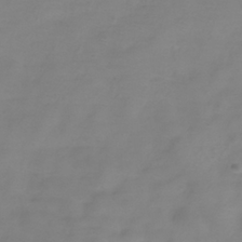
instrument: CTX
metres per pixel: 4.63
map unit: Hve
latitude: -33.9367
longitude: 91.6722
